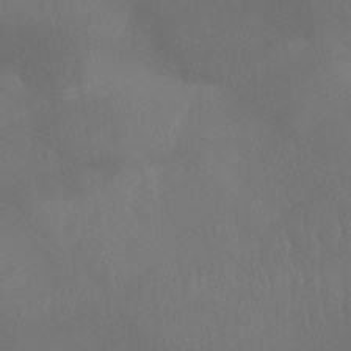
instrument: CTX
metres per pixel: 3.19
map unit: Aa
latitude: -7.9745
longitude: -78.3279
